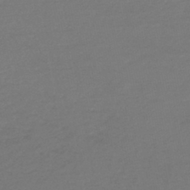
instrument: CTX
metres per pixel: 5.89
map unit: lHb
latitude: -45.4643
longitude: 68.7085
